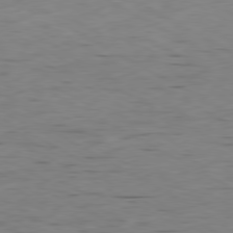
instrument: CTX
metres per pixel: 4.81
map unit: Ap
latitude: -80.5763
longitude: -93.3292
